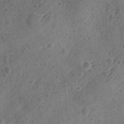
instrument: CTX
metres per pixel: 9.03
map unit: Ave
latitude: -9.1620
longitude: -118.5168
